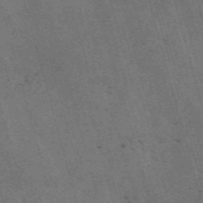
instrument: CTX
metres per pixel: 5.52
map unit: Nve
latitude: -59.3698
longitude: 65.8234
